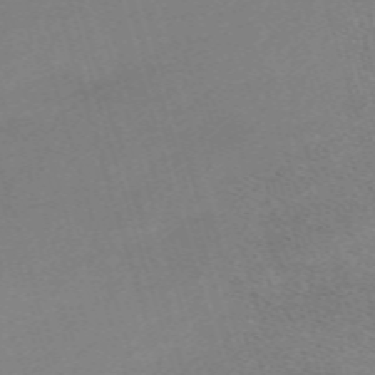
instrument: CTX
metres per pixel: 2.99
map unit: eHh
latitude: -62.1039
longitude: 49.3132
